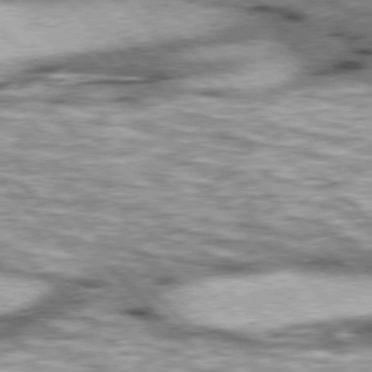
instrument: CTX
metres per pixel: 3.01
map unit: lApd
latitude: 76.8191
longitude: -50.8002
